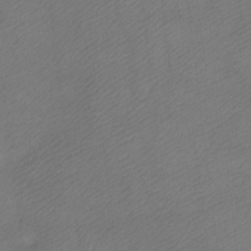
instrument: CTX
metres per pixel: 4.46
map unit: Ht
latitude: -7.4076
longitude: -34.7435
